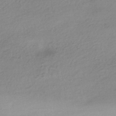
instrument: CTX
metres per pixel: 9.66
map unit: HNhu
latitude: -42.9919
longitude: 96.2362
